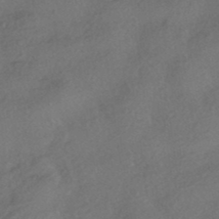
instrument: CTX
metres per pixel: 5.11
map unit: HNhu
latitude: -41.4643
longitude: 102.7652
